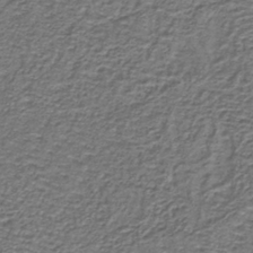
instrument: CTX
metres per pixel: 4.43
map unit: lHb
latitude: -39.9745
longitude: 61.3888
